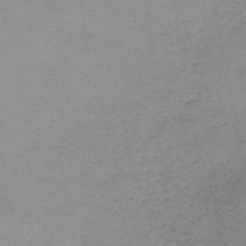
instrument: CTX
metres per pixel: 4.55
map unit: HNb
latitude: -44.6896
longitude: -41.8772
